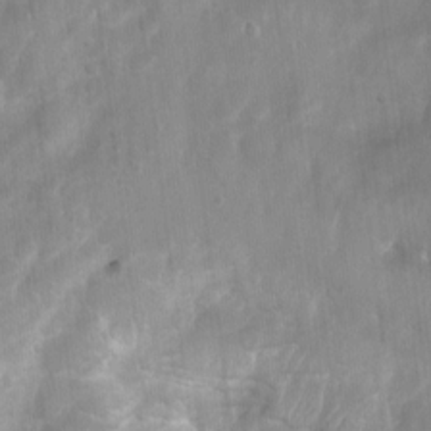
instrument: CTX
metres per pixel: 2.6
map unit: Ht
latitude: 4.2144
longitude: -21.8583
